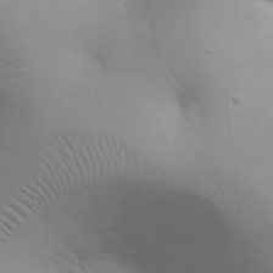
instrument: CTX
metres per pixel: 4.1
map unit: eHh
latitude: 25.2348
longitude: -65.8772
